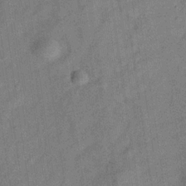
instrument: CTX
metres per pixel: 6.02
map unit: Hve
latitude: -31.3132
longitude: 92.0850
